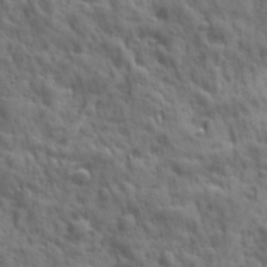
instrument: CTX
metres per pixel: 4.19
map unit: Ave
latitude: 19.3292
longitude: -132.3467
